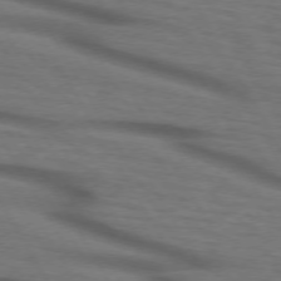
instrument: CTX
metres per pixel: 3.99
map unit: lApd
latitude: 73.4049
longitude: -73.4616
